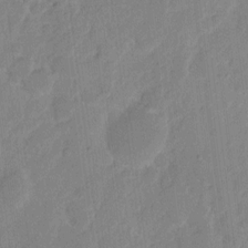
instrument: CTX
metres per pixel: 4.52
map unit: eHh
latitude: 9.2726
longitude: -65.6883
